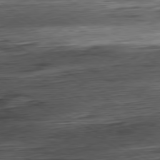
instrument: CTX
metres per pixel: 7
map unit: Hpe
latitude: -80.6330
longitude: 20.8597
